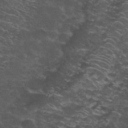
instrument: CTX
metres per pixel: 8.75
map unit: Nhu
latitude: 28.1767
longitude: -60.7435
